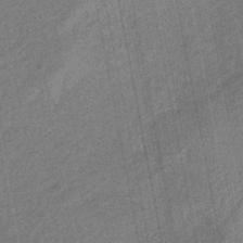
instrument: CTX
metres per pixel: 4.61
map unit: eHb
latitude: -44.4818
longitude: 89.0297
